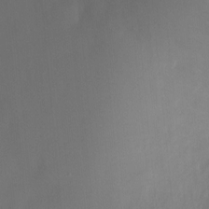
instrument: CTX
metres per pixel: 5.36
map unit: Ht
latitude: -7.0486
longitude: -27.1403
